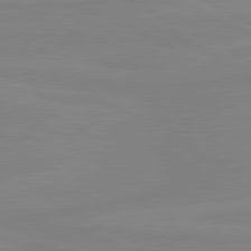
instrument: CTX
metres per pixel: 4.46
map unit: lApd
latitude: 81.0080
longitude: -176.8758
